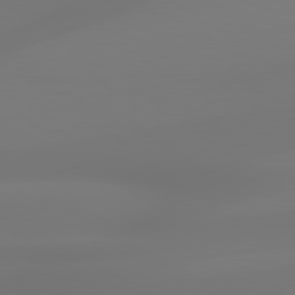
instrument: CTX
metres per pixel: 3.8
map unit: lApd
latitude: 79.0270
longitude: -136.7247
